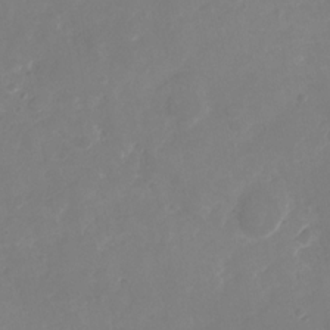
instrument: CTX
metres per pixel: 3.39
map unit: Nhu
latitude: -29.4454
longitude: -70.7246
